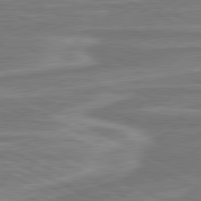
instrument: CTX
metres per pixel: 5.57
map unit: lApd
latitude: 80.8569
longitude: -175.2726
